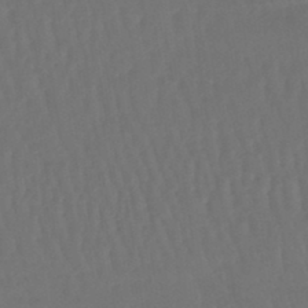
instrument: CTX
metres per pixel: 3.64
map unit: lHb
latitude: -43.7099
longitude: 64.4629
